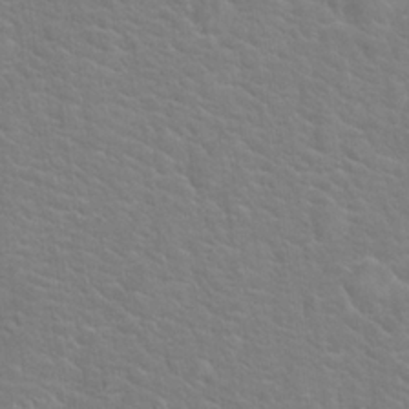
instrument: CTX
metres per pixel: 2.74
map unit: Hto
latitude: 19.8205
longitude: -44.2711
